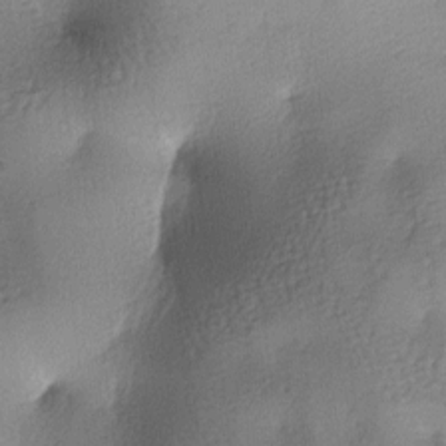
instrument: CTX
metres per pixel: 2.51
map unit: lAa
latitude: -7.4454
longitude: -125.1214
